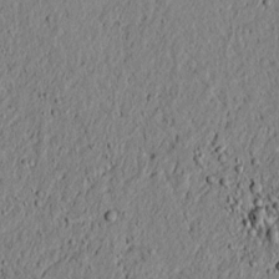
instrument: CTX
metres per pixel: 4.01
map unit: lAvf
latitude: 6.1200
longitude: 167.3132
